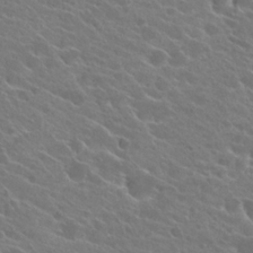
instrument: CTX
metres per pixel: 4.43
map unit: Hto
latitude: 23.2159
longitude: -39.3482
